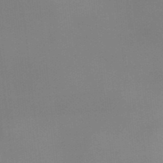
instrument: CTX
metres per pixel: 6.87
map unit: eHb
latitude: -35.9556
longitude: 80.0283
